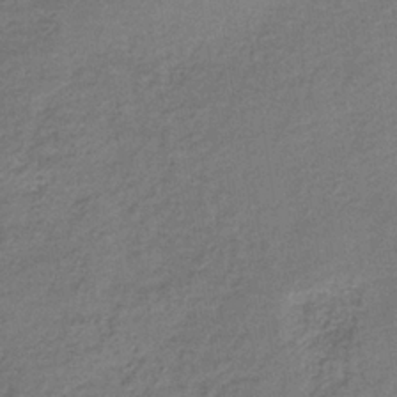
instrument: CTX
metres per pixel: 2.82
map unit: lHb
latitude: -35.4832
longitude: 62.4251
